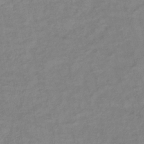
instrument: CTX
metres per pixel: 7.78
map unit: lHb
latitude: -34.7652
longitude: 72.5762
